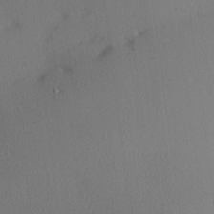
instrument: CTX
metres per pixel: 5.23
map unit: Hve
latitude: 14.2523
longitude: -90.3089
